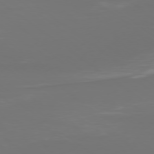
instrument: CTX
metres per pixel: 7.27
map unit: Ap
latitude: -78.6896
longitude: -93.8772
